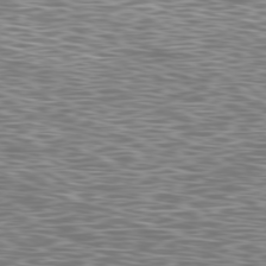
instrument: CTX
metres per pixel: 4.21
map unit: Ap
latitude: -79.9367
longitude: -71.6505
